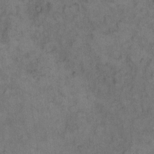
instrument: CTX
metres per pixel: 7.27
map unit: eHh
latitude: 12.0822
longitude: -64.1011
